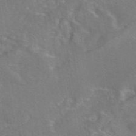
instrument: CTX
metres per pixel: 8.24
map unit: eAb
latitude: 45.2915
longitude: 109.2943
